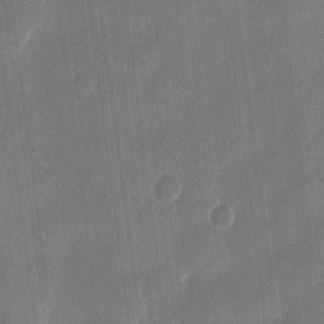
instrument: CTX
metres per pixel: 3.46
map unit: eHh
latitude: 10.6113
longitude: -69.9717
